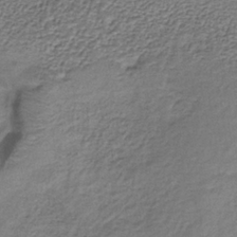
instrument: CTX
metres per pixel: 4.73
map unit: lHb
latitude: -35.0108
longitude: 62.0661
